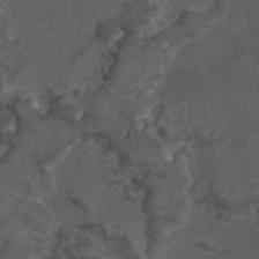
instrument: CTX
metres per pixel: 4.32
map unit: eAb
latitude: 43.8394
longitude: 106.5385
